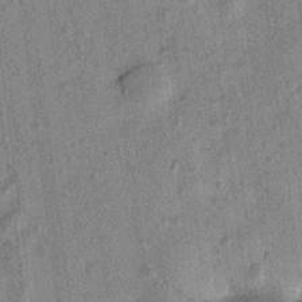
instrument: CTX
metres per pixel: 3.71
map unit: Ht
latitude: 11.8583
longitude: -39.5182
